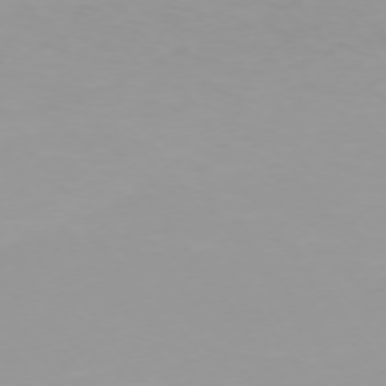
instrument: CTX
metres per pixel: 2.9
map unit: Ap
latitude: -74.5007
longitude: -80.1767
